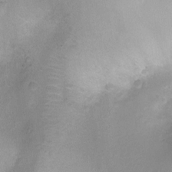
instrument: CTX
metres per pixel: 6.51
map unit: Ht
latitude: -8.2739
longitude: -21.2726
